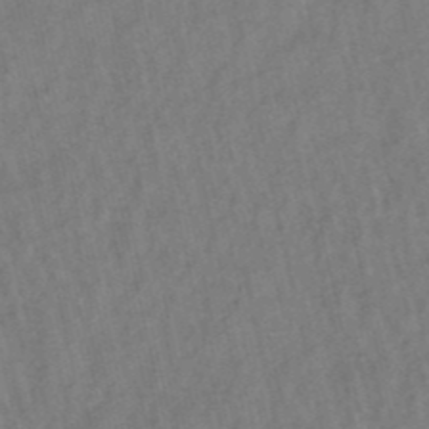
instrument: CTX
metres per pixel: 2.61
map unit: lHb
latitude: -49.2376
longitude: 73.1431
